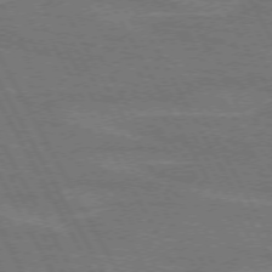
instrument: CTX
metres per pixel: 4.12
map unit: lApd
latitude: 71.8961
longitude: -55.1592
